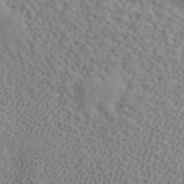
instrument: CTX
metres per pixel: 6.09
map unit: ANa
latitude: 43.1025
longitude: 53.8422
